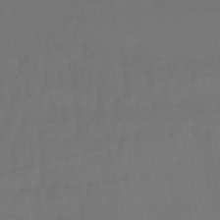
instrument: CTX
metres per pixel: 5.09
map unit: eHb
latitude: -51.1053
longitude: 76.5196
